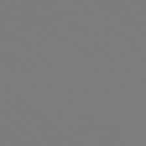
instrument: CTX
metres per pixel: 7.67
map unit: Hpe
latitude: 78.8002
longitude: -173.9528
